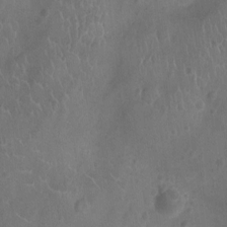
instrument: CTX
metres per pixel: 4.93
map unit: Ht
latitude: -9.6344
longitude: -21.4238
